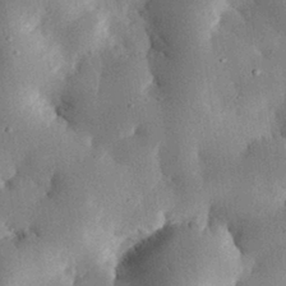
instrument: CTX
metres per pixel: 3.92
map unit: eHh
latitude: 30.2334
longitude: -80.1956
